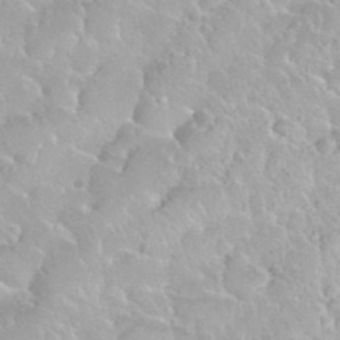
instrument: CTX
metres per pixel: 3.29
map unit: Nhu
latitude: 27.9906
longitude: -53.8395
